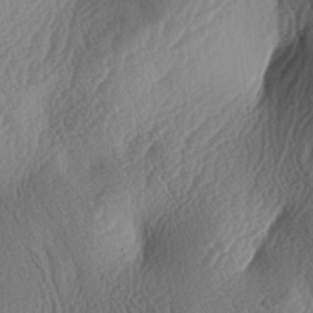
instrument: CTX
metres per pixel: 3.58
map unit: lAa
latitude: -3.2942
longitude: -128.1389
